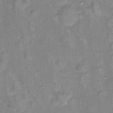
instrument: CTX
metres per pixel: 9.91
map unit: Hto
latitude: 17.8772
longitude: -39.0836
